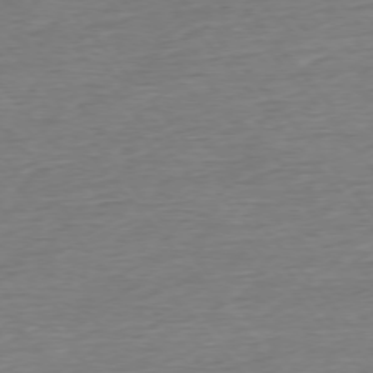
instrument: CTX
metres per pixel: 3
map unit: Ap
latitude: -75.5966
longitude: -93.3292
